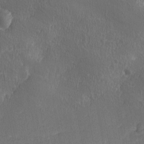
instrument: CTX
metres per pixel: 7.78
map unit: Ave
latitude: 0.0444
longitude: -113.9150
